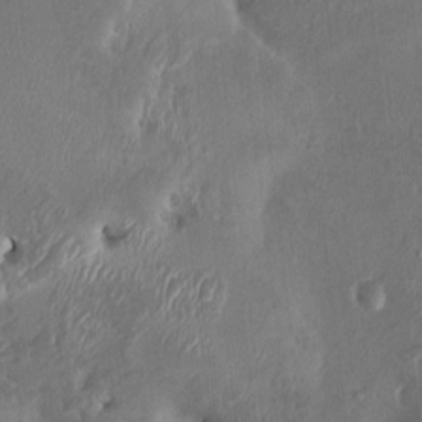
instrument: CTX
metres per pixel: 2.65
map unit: HNhu
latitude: 3.9528
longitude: -6.1200
